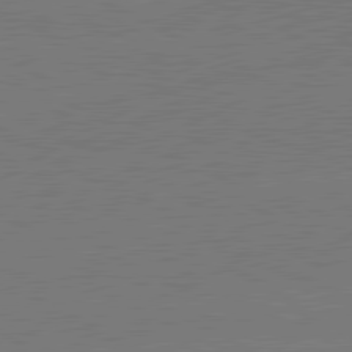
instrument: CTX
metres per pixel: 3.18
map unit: lApd
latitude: 81.0269
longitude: -127.6127
